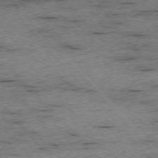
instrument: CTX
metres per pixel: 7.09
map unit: Ap
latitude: -76.2173
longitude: -89.9151
